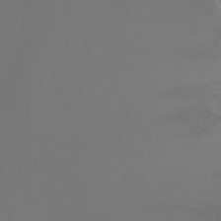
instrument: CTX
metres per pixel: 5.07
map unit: Ht
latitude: -2.8030
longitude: -60.5734
